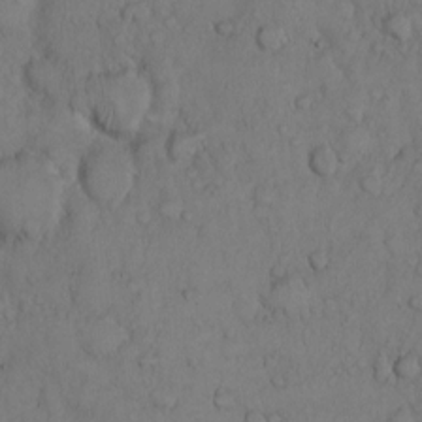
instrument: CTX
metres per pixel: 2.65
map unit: Hto
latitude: 9.6694
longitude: -57.5938
